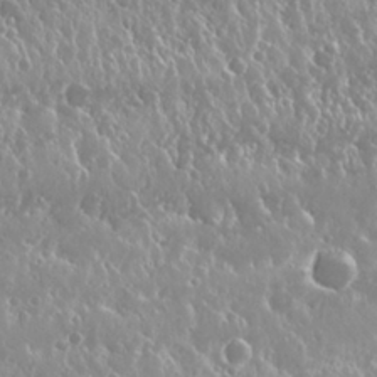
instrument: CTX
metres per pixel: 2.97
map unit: Nhu
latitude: 24.9135
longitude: -60.2522
